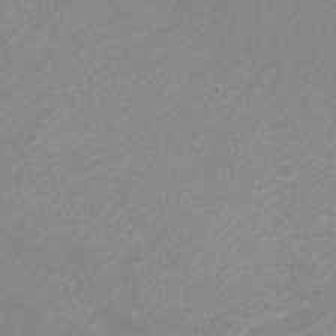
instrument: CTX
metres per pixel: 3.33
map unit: Nhu
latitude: -7.2376
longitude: -76.0255
